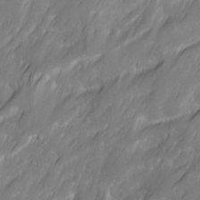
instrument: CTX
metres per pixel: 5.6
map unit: Ave
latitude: 16.2900
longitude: -134.9891
